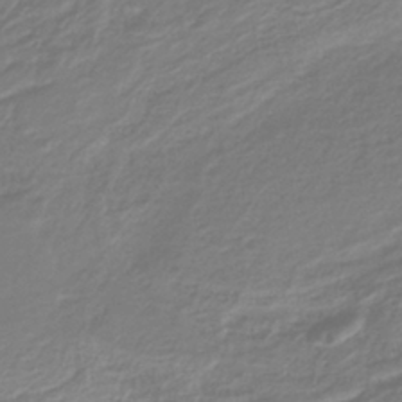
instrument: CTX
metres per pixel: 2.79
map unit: lHb
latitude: -37.4454
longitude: 57.7288
